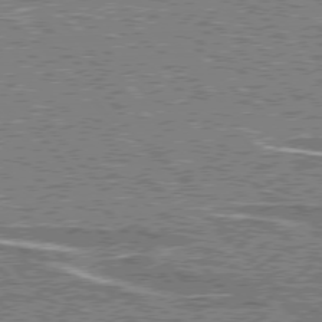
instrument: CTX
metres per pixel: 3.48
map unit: lApd
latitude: 76.5545
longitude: -80.1767
